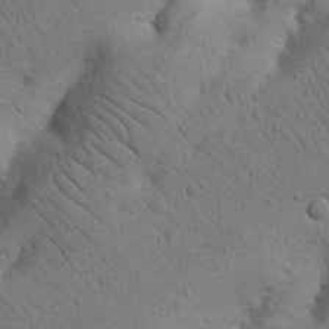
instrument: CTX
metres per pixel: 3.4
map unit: Nhu
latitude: 21.2159
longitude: -74.6491
